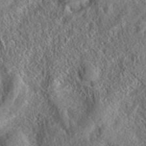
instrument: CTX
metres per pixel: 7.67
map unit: eHh
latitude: 37.3482
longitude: -138.2333
